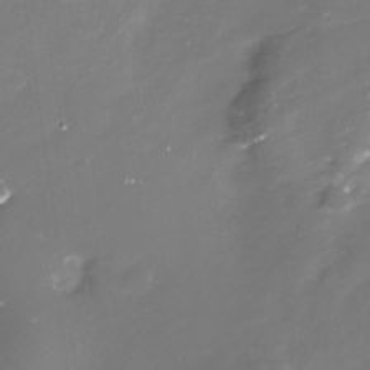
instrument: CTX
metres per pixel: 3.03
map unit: Nhe
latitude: -32.6708
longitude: -88.7813
